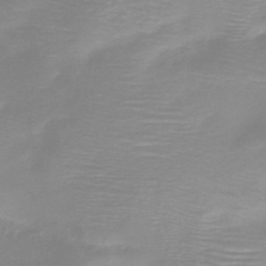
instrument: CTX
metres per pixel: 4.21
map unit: HNb
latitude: -45.4454
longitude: -45.1214
